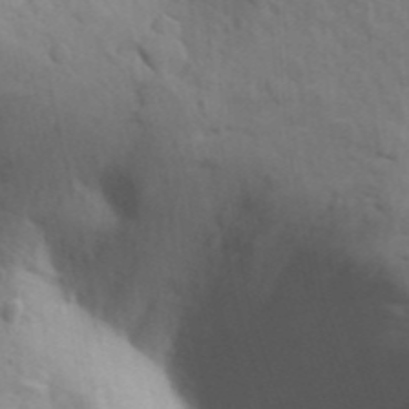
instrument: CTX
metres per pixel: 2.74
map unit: Aa
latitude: 31.0081
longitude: -146.7813
